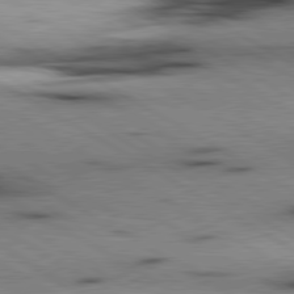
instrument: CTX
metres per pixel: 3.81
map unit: lApd
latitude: 80.0255
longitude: 162.8786
